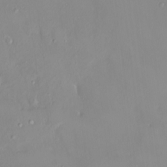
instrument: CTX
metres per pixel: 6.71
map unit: HNhu
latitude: 3.0647
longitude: 7.7288
